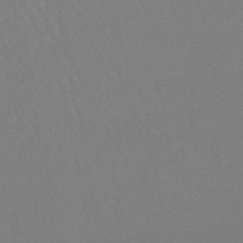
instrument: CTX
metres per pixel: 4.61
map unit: lHb
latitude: -48.6519
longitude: 69.6343
